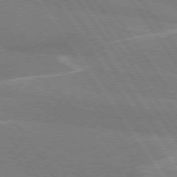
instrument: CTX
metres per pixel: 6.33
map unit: lApd
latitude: 74.7435
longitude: -66.5545
